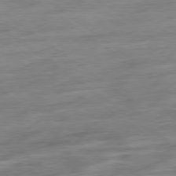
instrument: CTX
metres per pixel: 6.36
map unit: Ap
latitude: -79.3698
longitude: -48.3278
